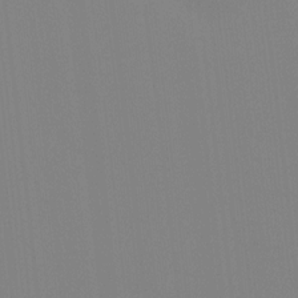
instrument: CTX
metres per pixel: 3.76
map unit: Ave
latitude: 3.4615
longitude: -112.8380
